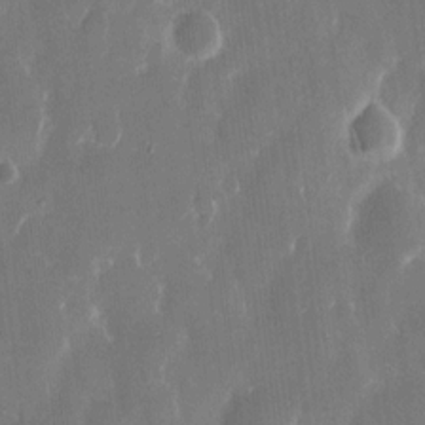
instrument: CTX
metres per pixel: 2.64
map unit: eHh
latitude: 13.4238
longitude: -72.0255
